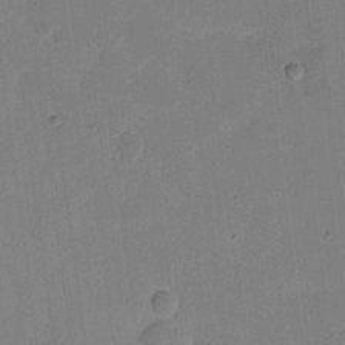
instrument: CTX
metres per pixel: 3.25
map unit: eHh
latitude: 6.4223
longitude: -66.8380
